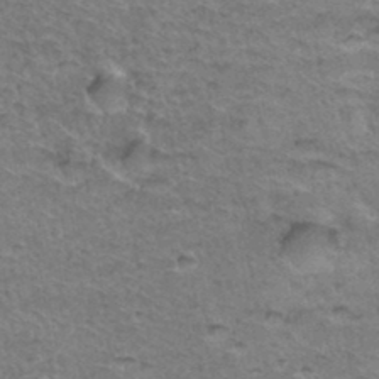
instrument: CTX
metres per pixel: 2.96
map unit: Hto
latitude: 36.6869
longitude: -46.8380
